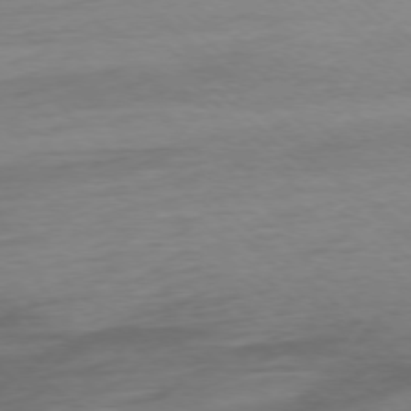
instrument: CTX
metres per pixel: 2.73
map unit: Ap
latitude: -76.5763
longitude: -78.2145
